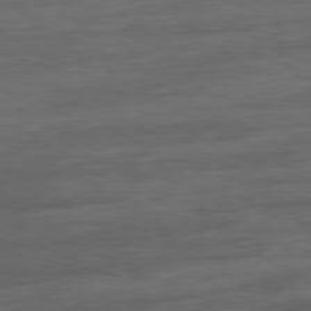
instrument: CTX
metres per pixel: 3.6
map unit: Ap
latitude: -81.1053
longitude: -97.0458
